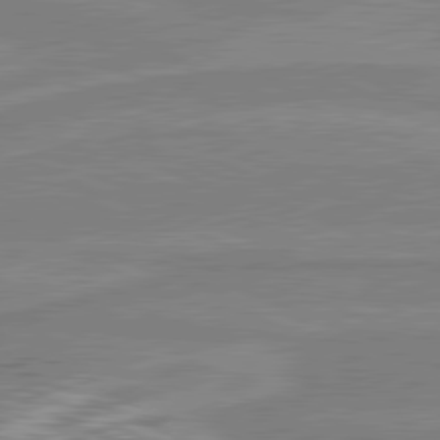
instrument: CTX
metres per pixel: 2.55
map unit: lApd
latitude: 81.2537
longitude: 168.7463
